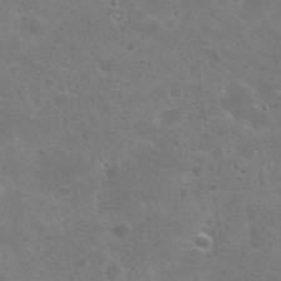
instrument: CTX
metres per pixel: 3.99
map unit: Nhu
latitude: 25.9339
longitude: -51.0647
